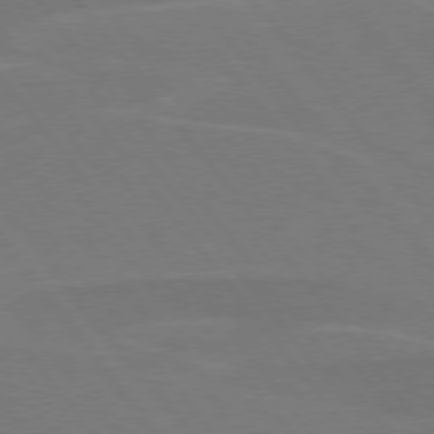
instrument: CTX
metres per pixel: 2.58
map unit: lApd
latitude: 75.1781
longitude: -67.8583
